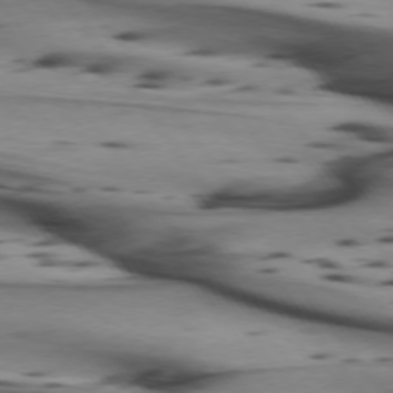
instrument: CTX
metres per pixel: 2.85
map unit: lApd
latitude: 74.3278
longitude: -65.0458
